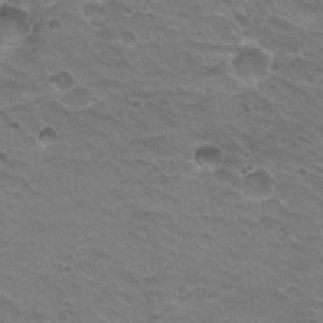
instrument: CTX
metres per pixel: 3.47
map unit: Hto
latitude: 20.2712
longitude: -32.4223
